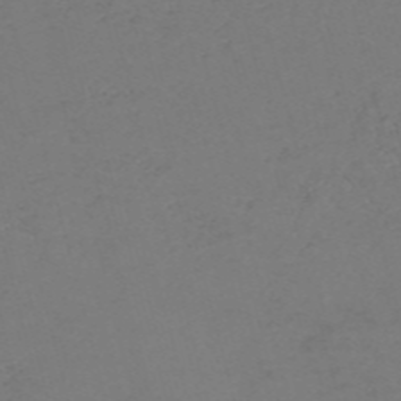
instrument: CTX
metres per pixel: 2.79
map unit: Nve
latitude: -57.8044
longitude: 53.5777
